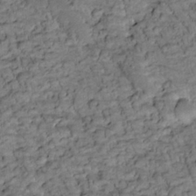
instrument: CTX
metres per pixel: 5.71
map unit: Htu
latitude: -2.1983
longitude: 173.6344
